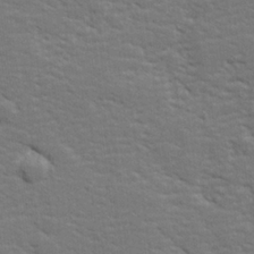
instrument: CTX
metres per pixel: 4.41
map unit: lHvf
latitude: 25.8205
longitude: 142.2172
